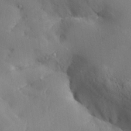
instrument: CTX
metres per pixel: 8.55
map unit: Aa
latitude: 29.7260
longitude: -131.9151
